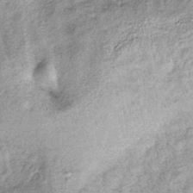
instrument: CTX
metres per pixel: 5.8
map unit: lHb
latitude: -36.6140
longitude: 66.0094
